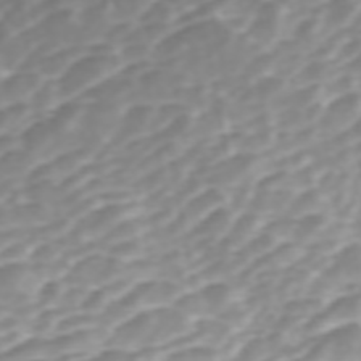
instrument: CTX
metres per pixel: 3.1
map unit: ANa
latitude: 45.5560
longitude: 21.9367
